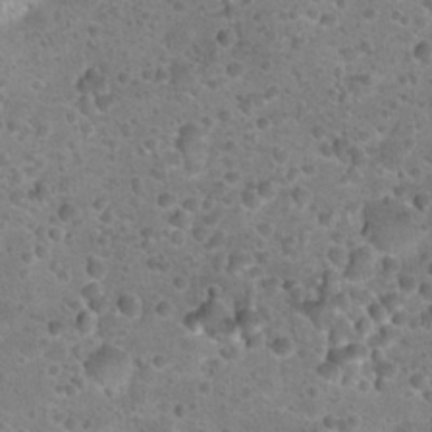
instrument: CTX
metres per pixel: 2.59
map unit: Hto
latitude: 22.8758
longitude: -49.6505
